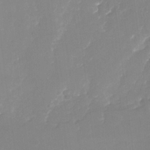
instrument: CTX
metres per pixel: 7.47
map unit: Nhu
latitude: -28.4818
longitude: -67.0458
